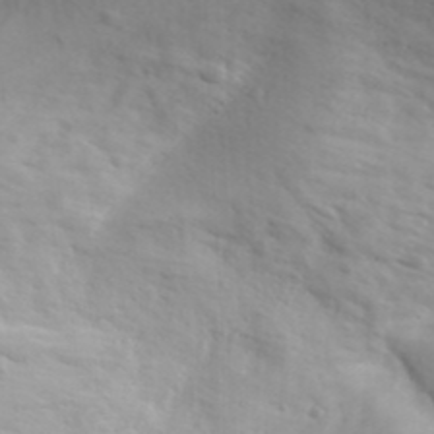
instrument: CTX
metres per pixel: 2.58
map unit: Aa
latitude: 29.5560
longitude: -145.8394
